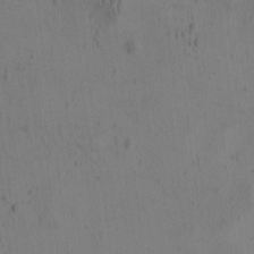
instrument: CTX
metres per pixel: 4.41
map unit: eHh
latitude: -1.0109
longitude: 17.1054
